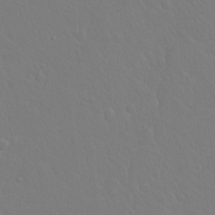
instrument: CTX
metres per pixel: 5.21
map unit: Hto
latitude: -3.6343
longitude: -35.1214
